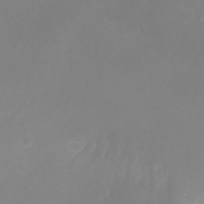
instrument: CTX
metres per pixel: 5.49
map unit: Ht
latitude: -10.6708
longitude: -27.3671
